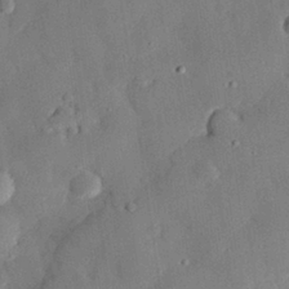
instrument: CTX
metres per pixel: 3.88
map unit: eHh
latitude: 29.0458
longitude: -81.0836
